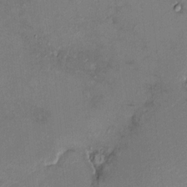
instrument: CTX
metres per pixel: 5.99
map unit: HNhu
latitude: 6.6301
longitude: 5.9367
